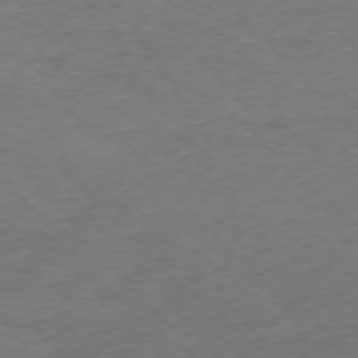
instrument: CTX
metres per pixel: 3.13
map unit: Ap
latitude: -76.0283
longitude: -65.7827
